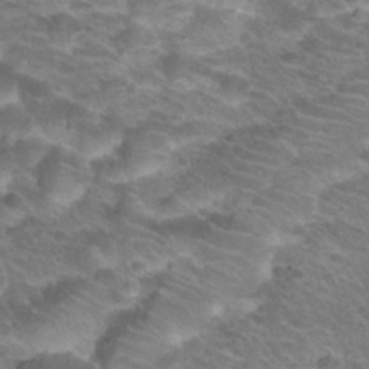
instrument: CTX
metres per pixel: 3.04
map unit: Hto
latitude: 26.3089
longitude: -29.7260
